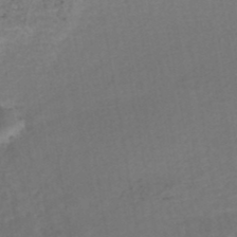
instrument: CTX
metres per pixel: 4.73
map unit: HNhu
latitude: -48.4251
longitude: 99.8422
